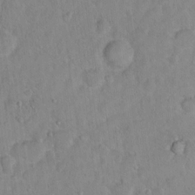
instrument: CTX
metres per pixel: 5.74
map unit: Hto
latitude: 13.1025
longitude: -37.1026
